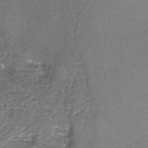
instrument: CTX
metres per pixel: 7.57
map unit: HNb
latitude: -37.5966
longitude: 51.5399
